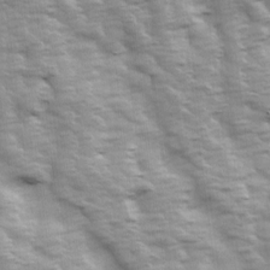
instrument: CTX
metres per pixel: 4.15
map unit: Ave
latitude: 13.9150
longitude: -104.5546
